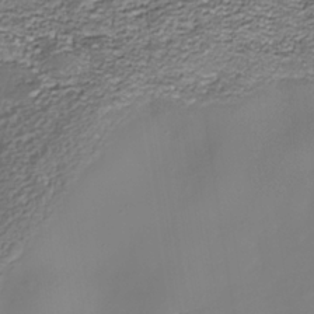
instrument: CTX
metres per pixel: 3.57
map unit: Nhe
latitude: -37.7288
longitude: -87.3481
